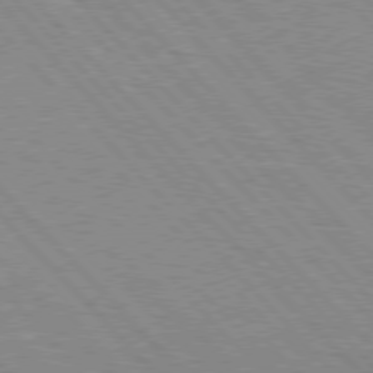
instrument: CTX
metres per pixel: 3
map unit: Hpe
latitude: 76.1200
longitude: -126.9514
